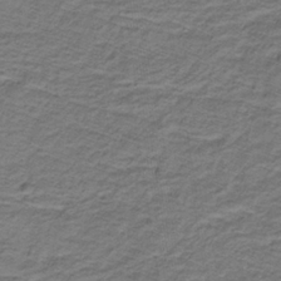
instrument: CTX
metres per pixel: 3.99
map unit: lHb
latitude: -32.2362
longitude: 65.5021
